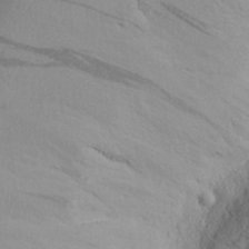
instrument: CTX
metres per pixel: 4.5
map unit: Aa
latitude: 24.9324
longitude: -147.2915
